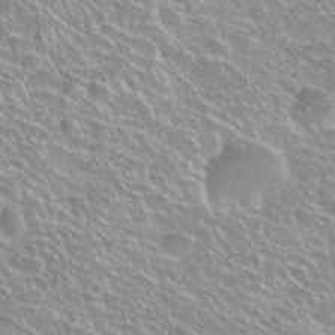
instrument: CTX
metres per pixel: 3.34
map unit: Hto
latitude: 27.5938
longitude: -50.7246
